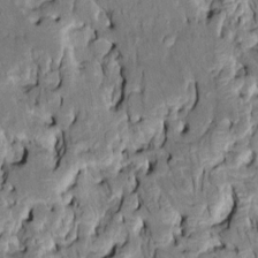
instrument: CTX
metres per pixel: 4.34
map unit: HNhu
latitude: 8.0444
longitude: -3.0080
